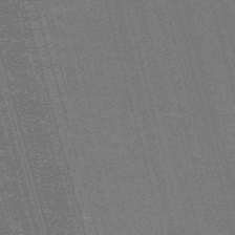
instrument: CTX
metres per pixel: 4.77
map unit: Nve
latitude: -59.2942
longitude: 62.4062
